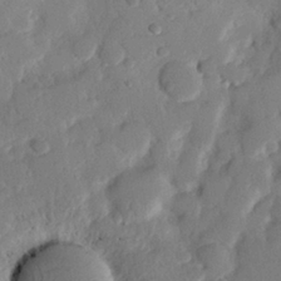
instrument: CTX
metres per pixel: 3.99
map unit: eHh
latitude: 25.2914
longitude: -80.7435
